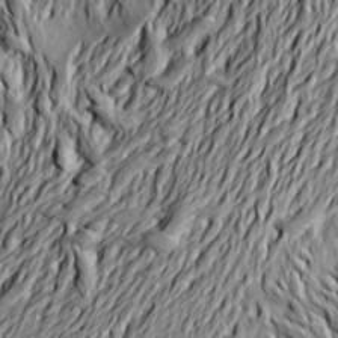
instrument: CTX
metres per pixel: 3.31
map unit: Aa
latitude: 19.5938
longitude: -149.9150
